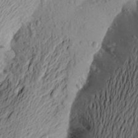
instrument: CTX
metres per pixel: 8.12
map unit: Aa
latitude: 22.4034
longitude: -149.1025
